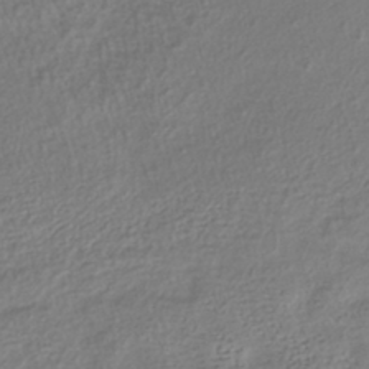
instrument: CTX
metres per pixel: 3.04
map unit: lHb
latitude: -38.8030
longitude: 69.9367
